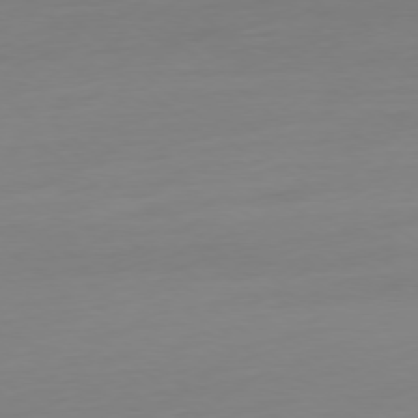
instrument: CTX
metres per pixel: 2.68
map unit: Ap
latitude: -78.3495
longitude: -66.9135
